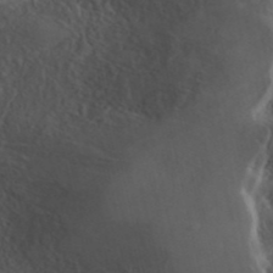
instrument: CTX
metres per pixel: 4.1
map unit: ANa
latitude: 41.5560
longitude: 34.3306
